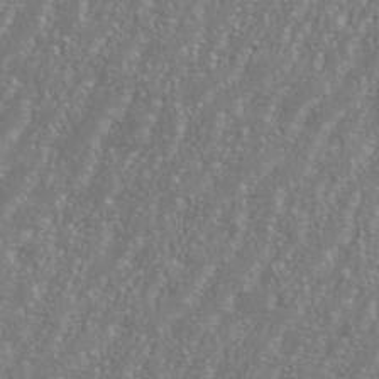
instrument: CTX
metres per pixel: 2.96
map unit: eHh
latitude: 35.4804
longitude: -132.3656
